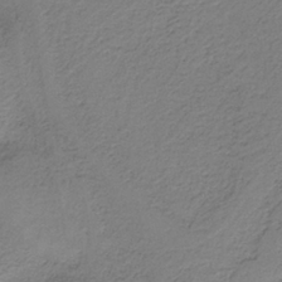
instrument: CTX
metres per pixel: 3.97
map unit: HNb
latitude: -37.1242
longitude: 54.2173
